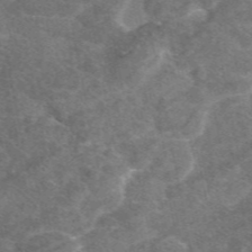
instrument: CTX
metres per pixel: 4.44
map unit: eAb
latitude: 47.5183
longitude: 118.7274
